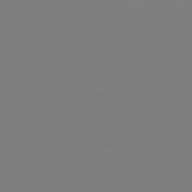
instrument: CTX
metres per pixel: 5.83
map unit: Hpe
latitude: 77.6127
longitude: -137.7828
